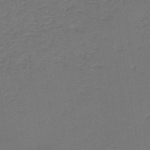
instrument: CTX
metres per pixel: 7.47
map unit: HNb
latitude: -43.7288
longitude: 49.9178
